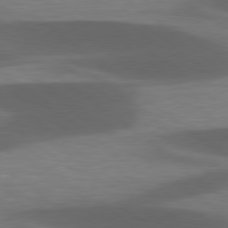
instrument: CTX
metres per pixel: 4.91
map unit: lApd
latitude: 78.5924
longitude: -48.8191
